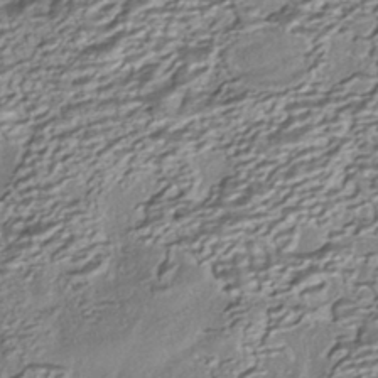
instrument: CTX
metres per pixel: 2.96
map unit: HNhu
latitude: -40.6518
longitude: 107.9556
